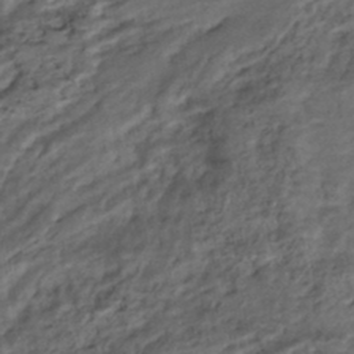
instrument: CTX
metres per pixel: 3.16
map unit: Nhe
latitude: -46.7085
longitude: 153.1620
